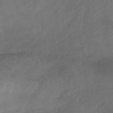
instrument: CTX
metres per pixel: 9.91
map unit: lHb
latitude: -33.1243
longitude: 64.8975
